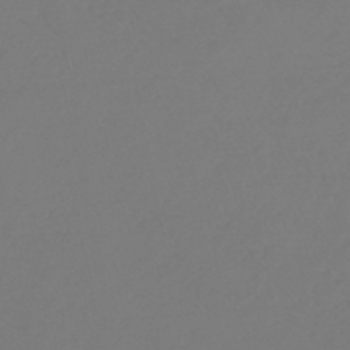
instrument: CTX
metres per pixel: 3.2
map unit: lHb
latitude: -46.5762
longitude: 65.8800
